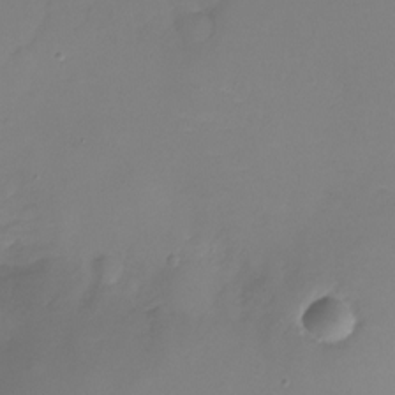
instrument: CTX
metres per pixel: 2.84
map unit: Nhu
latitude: -28.3117
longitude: -79.3293
